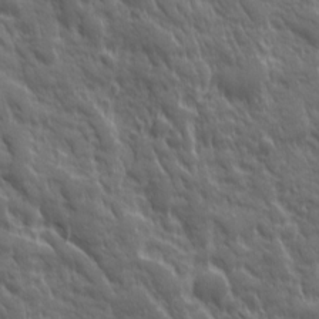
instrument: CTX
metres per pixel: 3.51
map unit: Ave
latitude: 19.5938
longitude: -133.6694
